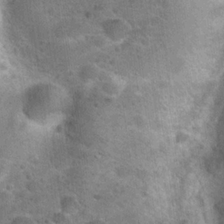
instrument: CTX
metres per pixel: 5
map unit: Hto
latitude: 22.2522
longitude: -49.9150
